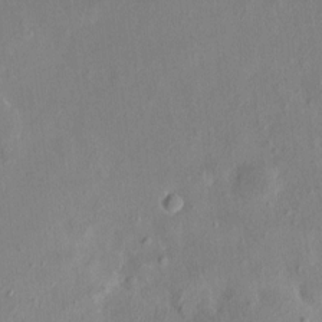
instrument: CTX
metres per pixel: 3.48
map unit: HNhu
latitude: 8.2523
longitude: 4.5196
